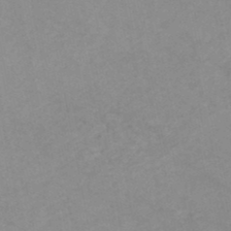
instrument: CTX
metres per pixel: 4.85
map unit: HNb
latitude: -48.3873
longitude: 57.1242
